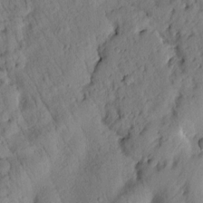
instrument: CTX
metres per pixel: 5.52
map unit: Htu
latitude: 2.9136
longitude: 177.9367
